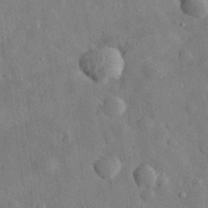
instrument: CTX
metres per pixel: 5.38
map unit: eHh
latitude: 32.5735
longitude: -77.6882
